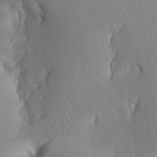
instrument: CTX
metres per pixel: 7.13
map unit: Aa
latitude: 26.0255
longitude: -133.2348
